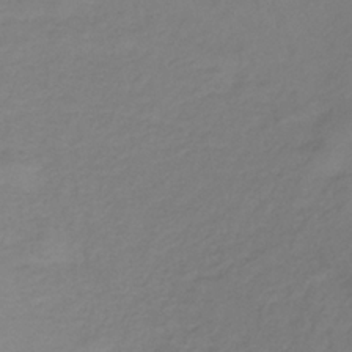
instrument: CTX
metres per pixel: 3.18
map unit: lHb
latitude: -34.7085
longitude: 71.3699
